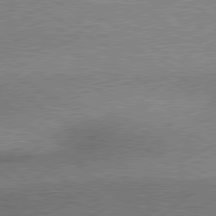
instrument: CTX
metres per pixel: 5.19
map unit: lApd
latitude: 79.9150
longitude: 168.1039
